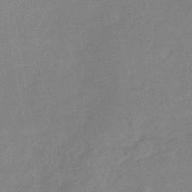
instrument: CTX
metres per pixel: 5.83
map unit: eHb
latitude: -44.0850
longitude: 86.0283
